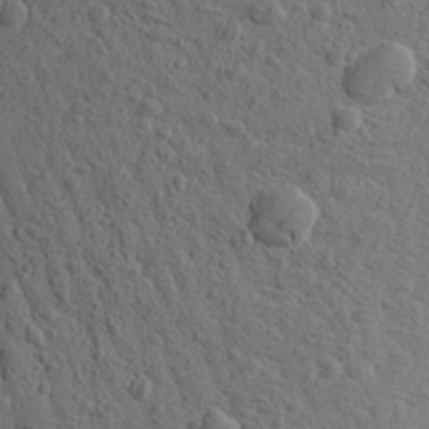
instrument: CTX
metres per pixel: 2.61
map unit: Aa
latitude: 27.3104
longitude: -142.2523
